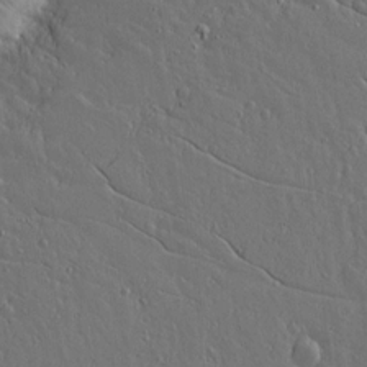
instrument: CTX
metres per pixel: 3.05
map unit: lAvf
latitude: 15.5372
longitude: -126.3845
